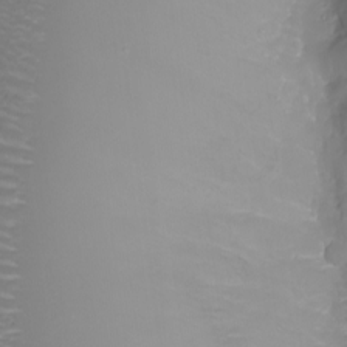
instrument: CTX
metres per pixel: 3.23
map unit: Nhu
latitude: -8.5007
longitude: -83.7260
